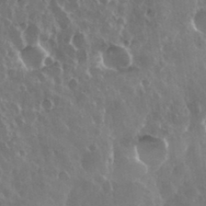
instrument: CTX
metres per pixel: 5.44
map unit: eHh
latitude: 33.9717
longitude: -58.1767
